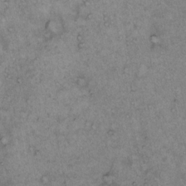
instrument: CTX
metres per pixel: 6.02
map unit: Hto
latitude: 12.5546
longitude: -58.4601
